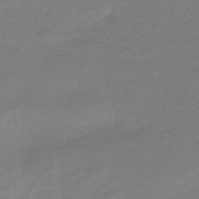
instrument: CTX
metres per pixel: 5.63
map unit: lHb
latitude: -49.0676
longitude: 81.8423
